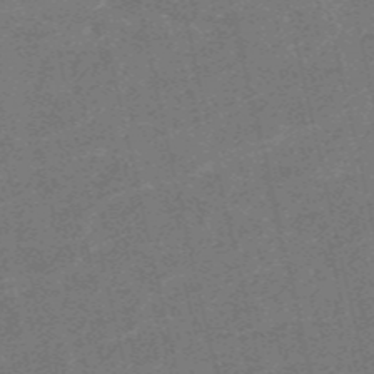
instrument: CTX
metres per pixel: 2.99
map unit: HNb
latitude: -54.8408
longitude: -40.1766
